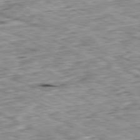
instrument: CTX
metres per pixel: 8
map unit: Ap
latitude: -80.7086
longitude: -87.6316
